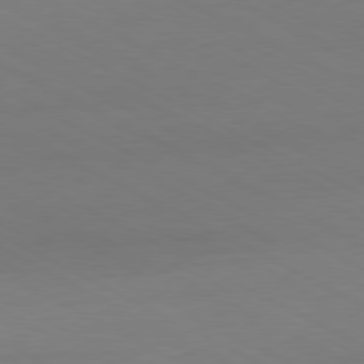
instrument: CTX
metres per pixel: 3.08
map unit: Ap
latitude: -80.7274
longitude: -94.9325
